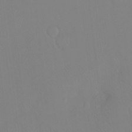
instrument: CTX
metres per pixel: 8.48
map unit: Ht
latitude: -8.8219
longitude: -38.2900
